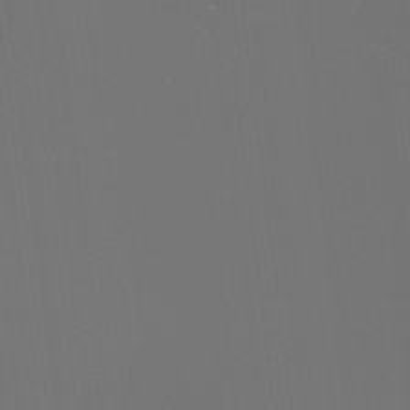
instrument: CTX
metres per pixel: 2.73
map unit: Hto
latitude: -7.6910
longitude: -51.2348
